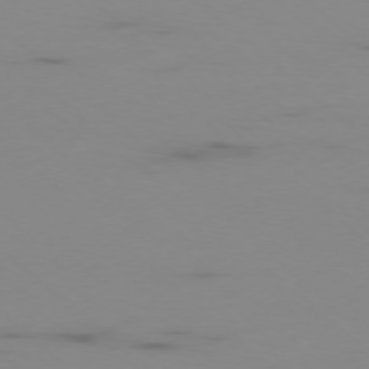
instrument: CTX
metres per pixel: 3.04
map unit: Ap
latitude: -77.3132
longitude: -67.3481
